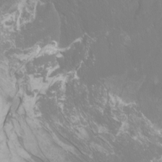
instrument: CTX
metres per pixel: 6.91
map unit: Nhu
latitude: -9.5021
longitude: -70.3656
